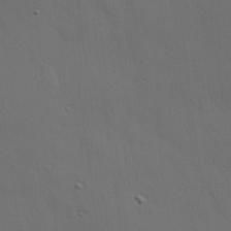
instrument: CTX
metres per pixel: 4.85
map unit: Hve
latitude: 19.3859
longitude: 150.6141
